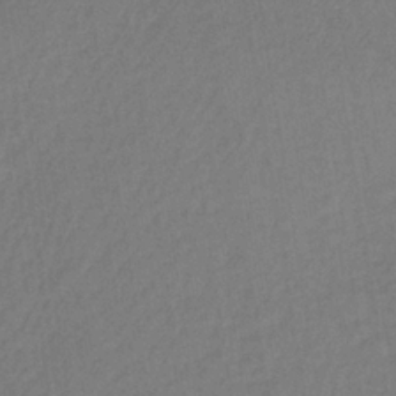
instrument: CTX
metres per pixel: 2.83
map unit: lHb
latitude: -35.1809
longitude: 63.7477
